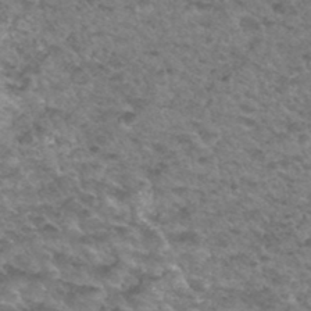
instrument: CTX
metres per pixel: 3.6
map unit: Hto
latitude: 34.3089
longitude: -49.1970
